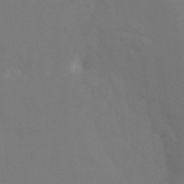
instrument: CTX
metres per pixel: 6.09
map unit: Ht
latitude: -9.0864
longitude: -32.6113
